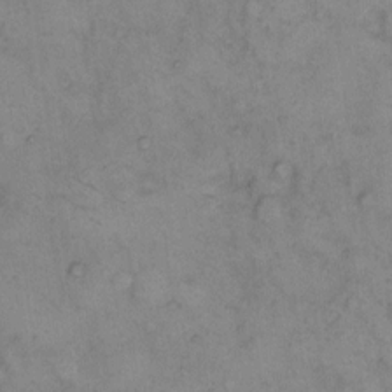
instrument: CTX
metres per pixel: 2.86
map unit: eHh
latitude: 9.8395
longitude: -62.1578
